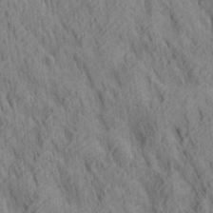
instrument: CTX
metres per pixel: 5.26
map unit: lAa
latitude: 21.6316
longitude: -138.6113
